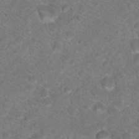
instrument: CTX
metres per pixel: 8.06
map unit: Hto
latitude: 17.9150
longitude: -37.3860
